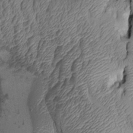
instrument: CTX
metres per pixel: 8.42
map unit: Aa
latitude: 7.2726
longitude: -128.4601
